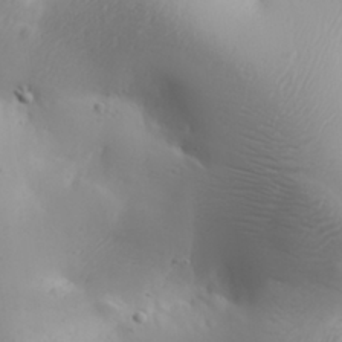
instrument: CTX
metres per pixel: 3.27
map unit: Aa
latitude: 31.4049
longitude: -132.8758
